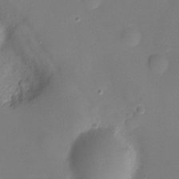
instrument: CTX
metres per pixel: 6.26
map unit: Ht
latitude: -10.6896
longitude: -29.3859
